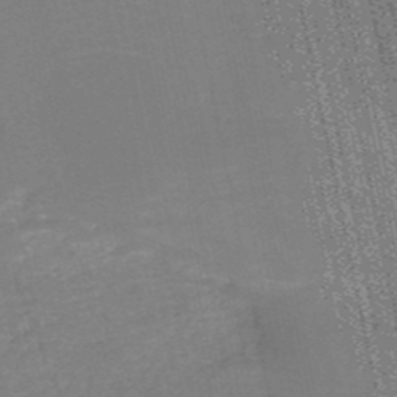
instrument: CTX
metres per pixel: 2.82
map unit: HNb
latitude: -51.7666
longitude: -49.8583
